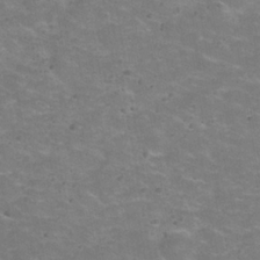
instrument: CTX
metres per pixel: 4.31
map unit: Hve
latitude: -30.7085
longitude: 95.5588
